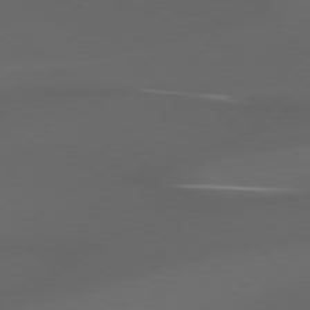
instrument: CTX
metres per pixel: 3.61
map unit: Hpe
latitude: 78.0255
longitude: -164.6302
